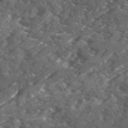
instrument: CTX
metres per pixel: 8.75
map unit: Ave
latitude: 18.9324
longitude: -130.3657
